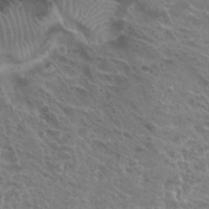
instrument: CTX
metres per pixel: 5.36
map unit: Hto
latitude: 23.5371
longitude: -40.1010
